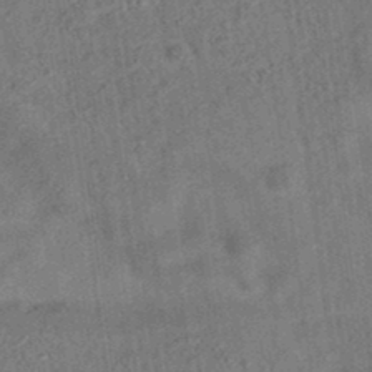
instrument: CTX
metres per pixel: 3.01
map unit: eAb
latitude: 34.8947
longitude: 109.3699
